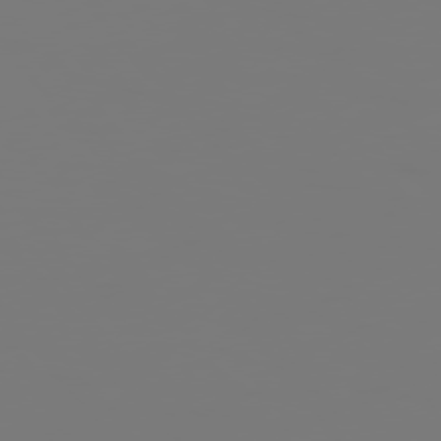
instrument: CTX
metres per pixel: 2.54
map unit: Hpe
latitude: 75.4615
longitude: -127.3293
